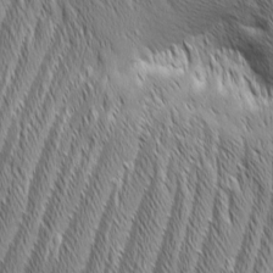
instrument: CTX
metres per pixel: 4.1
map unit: Aa
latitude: 7.5371
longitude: -129.9528
